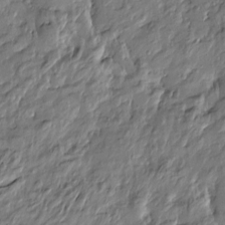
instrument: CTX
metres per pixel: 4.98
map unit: Htu
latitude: -5.2942
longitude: 179.0108
